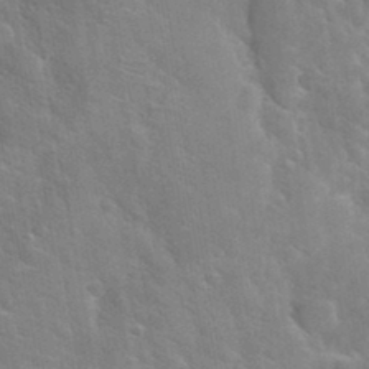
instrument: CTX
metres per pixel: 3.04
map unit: Hto
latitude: 35.1592
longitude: -48.7246
